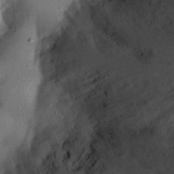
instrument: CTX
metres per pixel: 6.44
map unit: Nhu
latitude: 18.4601
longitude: -74.1956
